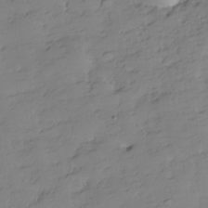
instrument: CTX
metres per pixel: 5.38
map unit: Hve
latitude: -28.7463
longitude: 91.2565
